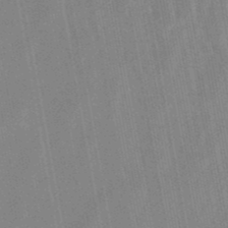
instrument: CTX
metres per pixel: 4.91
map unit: lHb
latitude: -48.4062
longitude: 71.4077
